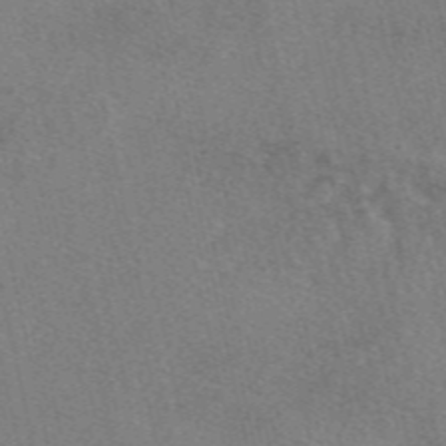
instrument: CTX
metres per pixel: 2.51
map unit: eAb
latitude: 48.4601
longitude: 112.3495
